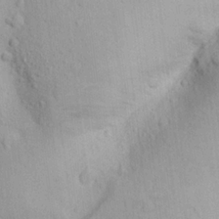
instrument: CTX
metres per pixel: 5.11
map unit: Ave
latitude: 23.0269
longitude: -136.8380
